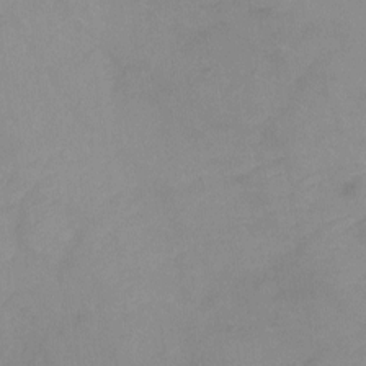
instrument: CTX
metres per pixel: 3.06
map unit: Ht
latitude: -8.6707
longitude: -35.2348
